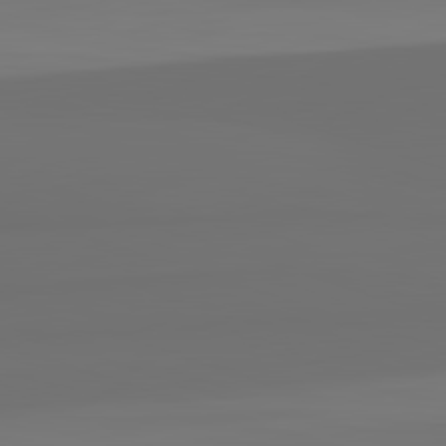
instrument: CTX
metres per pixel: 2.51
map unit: lApd
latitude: 82.6112
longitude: 162.5196
